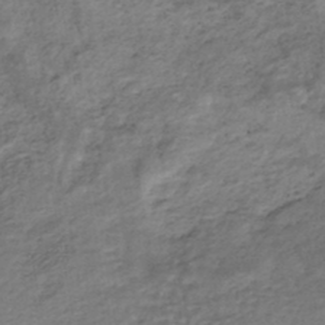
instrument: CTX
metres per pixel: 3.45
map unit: HNhu
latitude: -44.4440
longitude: 102.2928
